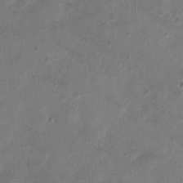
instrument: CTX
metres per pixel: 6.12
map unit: Nhu
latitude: 1.1025
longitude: -15.4049
